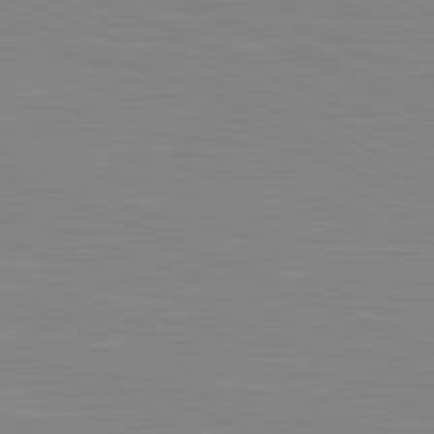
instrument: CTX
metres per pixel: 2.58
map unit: lApd
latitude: 81.3859
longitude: -168.7246
